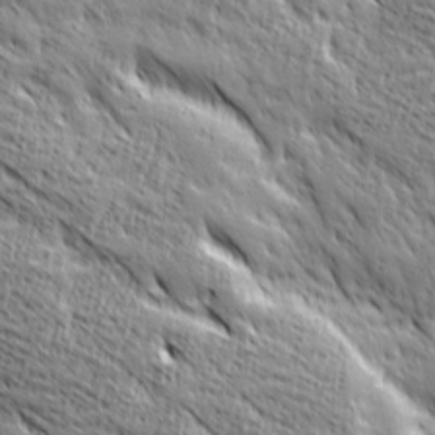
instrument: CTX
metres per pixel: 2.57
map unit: Ave
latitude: 20.5168
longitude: -134.9891
